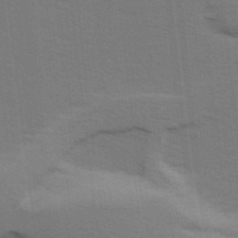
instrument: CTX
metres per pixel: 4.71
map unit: Ave
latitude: 14.1200
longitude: -102.3845
